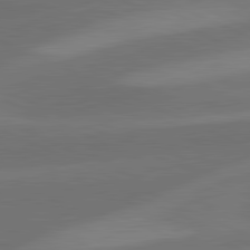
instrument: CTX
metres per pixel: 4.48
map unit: lApd
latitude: 81.5371
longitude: 125.8422
